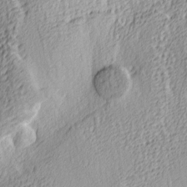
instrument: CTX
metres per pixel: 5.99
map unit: Ave
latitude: 4.0444
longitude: -113.4426
